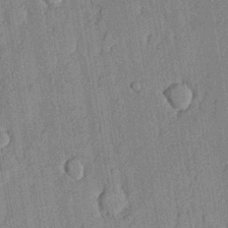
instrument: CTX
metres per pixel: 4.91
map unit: lHvf
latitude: 20.7435
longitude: 144.8219
